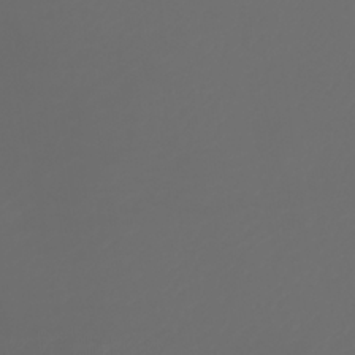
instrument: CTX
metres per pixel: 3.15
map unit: Htu
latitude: -6.6140
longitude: -74.1389
